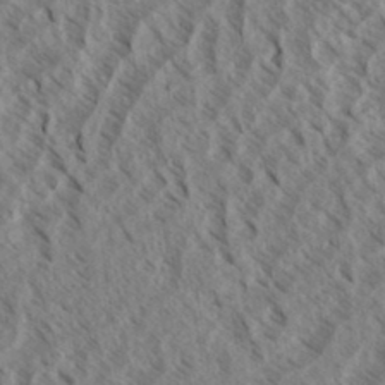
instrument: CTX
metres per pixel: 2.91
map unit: eHh
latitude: 34.3278
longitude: -139.7450
